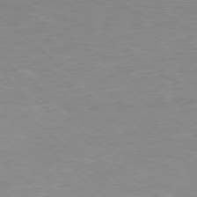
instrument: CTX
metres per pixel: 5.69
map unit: Ap
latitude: -78.3684
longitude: -87.6127
